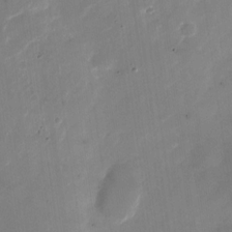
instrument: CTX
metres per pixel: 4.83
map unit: Nhu
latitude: -27.6155
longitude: -74.4223
